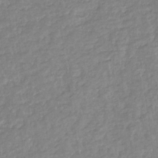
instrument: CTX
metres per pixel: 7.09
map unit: eHb
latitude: -35.3888
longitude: 77.0864
